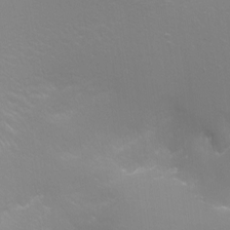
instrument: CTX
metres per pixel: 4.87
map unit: Aa
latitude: -7.2187
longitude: -78.4034
